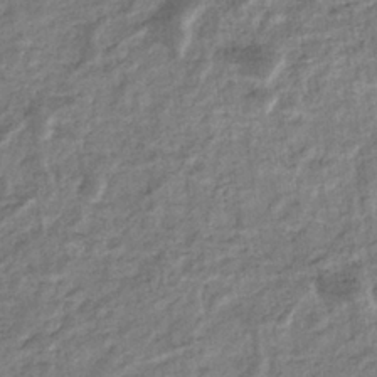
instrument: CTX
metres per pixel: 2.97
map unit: eHb
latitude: -36.1605
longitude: 77.1431
